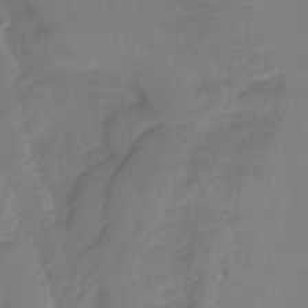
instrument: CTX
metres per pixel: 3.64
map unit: lHb
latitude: -39.1431
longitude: 70.2929
